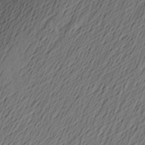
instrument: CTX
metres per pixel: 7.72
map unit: Aa
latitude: 24.8002
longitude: -145.9339
